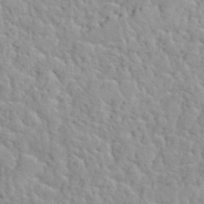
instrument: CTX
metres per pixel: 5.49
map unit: Hto
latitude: 35.4237
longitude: -51.5938
